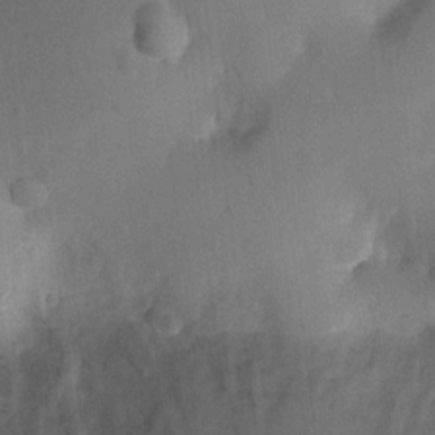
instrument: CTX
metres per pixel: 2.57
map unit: Ht
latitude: 2.4034
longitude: -29.2915
